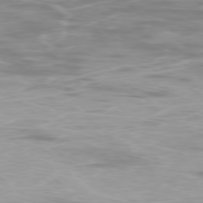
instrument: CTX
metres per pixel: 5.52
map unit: Ap
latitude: -78.4440
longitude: -63.9717
